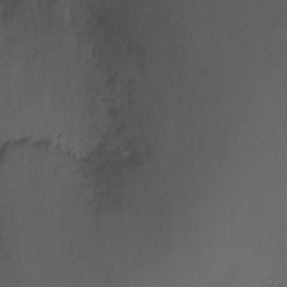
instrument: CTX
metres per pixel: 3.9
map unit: Ht
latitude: -9.9556
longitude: -37.1592
